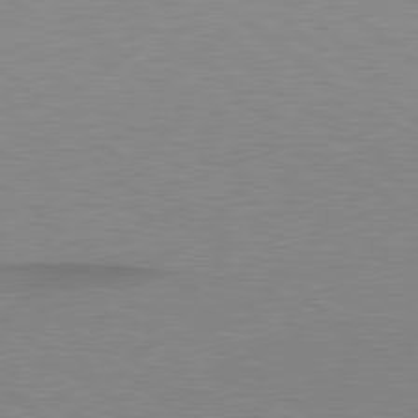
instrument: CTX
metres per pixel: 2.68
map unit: lApd
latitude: 79.0648
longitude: -95.4993
